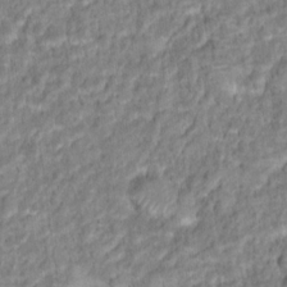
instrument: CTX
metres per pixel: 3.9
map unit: Hto
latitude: 16.4979
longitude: -40.2900
